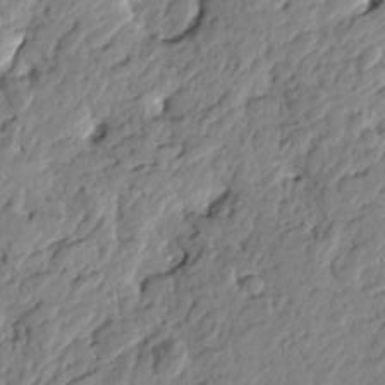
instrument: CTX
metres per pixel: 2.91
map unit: Htu
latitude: -1.2943
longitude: -178.3468
